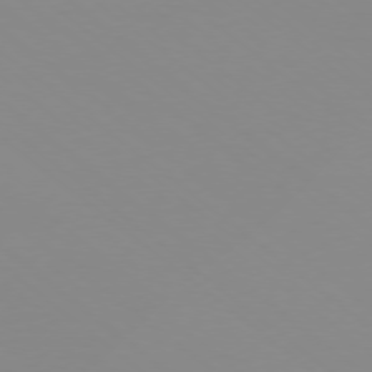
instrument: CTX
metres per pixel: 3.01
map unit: Ap
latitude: -77.7100
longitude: -66.4034
